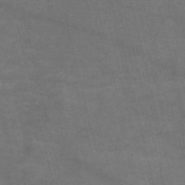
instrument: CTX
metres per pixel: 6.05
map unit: Nve
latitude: -57.3509
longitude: 51.2754
